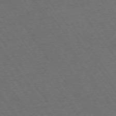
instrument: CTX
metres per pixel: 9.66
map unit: Ap
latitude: -74.6897
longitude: -71.0080
